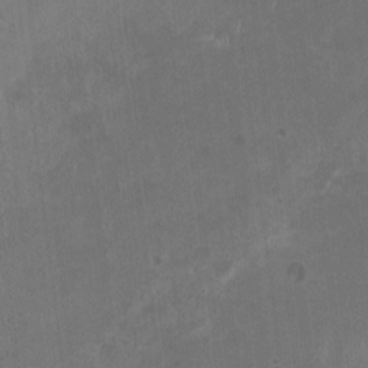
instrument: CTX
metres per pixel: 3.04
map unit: HNhu
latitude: -3.4454
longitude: -3.4804
